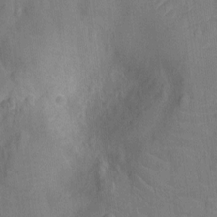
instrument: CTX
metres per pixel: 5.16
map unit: Ht
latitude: -12.0661
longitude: -24.7813
